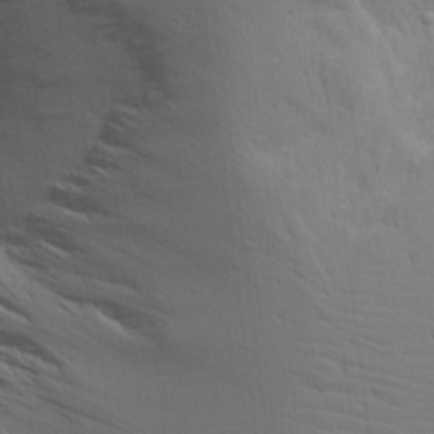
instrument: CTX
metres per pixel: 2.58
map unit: Aa
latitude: 15.3482
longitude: -141.1592
